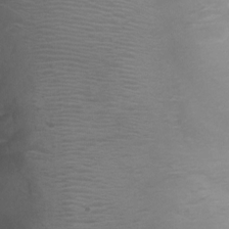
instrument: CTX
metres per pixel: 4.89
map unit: Ht
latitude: -1.8234
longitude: -18.6490
